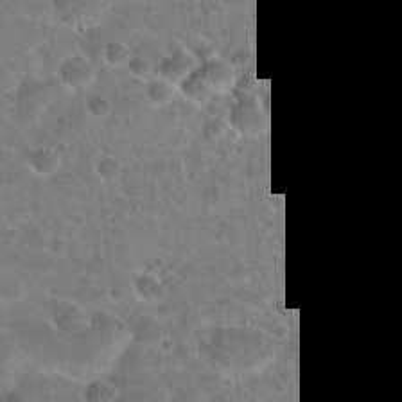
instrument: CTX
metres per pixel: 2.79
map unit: Hto
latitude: 23.1970
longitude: -44.0255
